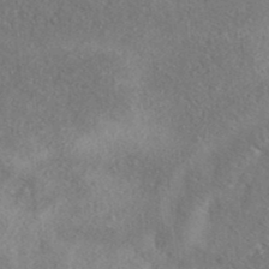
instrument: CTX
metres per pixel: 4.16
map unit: eAb
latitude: 40.5734
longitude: 103.3510
